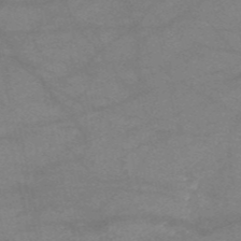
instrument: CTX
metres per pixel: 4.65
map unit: HNb
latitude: -53.9556
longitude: -41.1214
